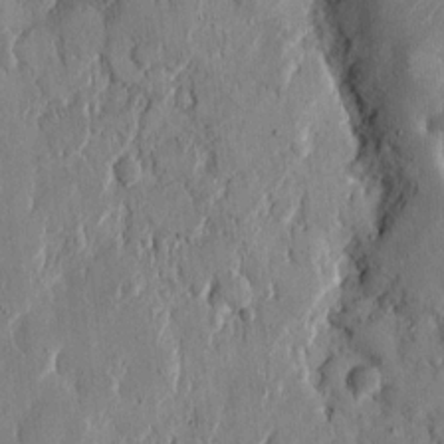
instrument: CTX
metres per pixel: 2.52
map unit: eHh
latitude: 12.1956
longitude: -69.1403
